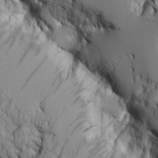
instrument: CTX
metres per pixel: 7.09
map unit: Aa
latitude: 7.7450
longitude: -129.2348
